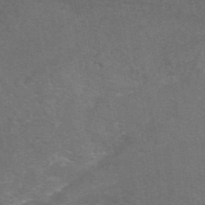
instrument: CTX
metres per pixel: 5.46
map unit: eAb
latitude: 49.4615
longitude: 119.2565
